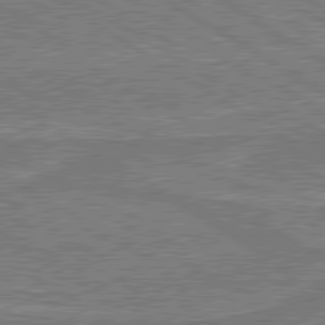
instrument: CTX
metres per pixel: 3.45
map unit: lApd
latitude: 79.9150
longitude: 169.1242
